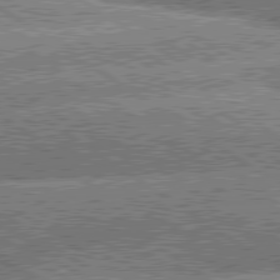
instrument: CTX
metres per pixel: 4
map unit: lApd
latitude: 80.1200
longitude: -151.1592
